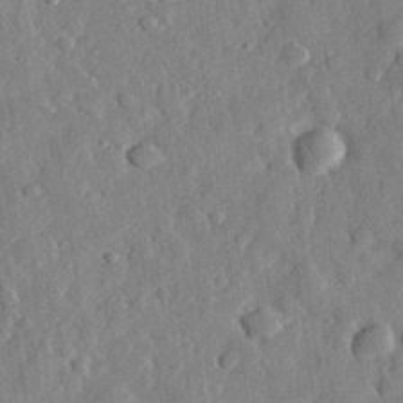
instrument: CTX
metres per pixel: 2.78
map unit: eHh
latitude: 30.5924
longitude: -75.2915
